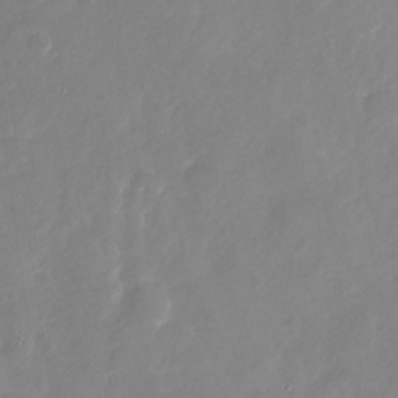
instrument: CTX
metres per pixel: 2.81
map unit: Nhu
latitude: -29.1242
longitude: -76.8569
